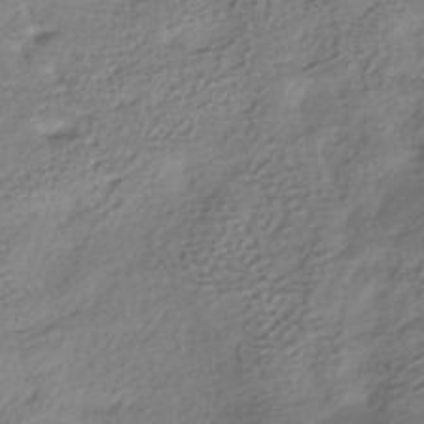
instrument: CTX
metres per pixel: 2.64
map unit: HNhu
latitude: -41.4076
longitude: 94.4251
